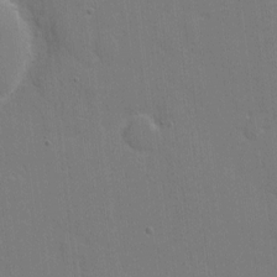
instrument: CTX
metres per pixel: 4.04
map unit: eHh
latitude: 6.1011
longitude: -67.2537
